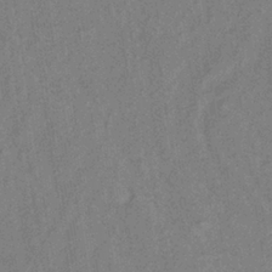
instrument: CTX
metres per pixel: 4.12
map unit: lHb
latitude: -34.8786
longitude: 70.9542
